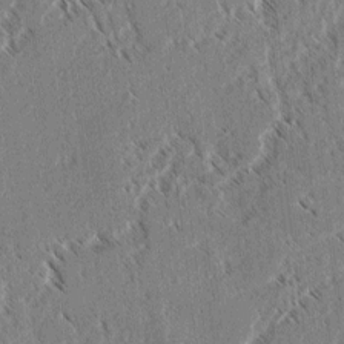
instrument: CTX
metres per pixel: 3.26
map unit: lAvf
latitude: 3.6127
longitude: -106.1011
